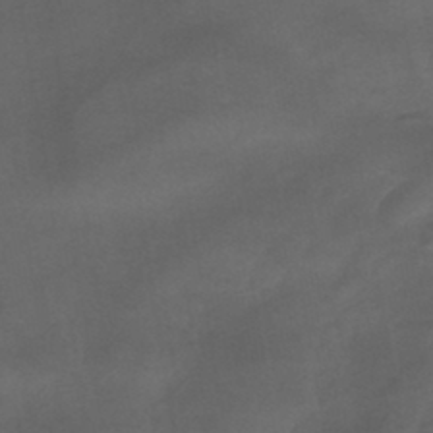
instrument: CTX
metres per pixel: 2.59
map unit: eHb
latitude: -42.9730
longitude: 84.9919
